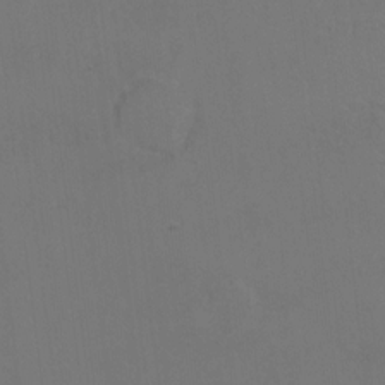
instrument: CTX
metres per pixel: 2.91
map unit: Hto
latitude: 6.8002
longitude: -34.7246
